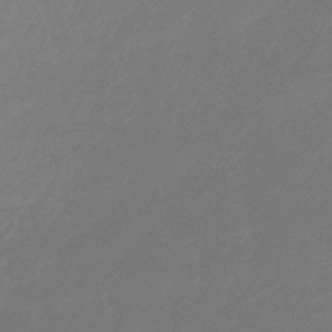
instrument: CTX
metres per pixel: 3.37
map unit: eHb
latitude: -30.6518
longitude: 72.7274
